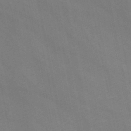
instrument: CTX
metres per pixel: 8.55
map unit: HNb
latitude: -48.3496
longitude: 57.5210
